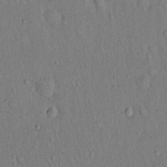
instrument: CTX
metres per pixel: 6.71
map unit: Hto
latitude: 13.9339
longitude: -58.5735
